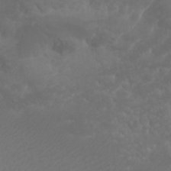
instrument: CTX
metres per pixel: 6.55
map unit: Htu
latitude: -5.4076
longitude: -75.1970
